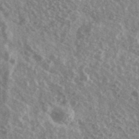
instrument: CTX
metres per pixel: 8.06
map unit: Ave
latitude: 39.6505
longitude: -110.0444
